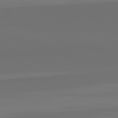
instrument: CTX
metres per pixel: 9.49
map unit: lApd
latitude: 82.3089
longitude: 154.9542
